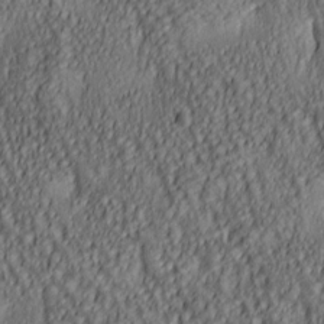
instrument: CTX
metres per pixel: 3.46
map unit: lAa
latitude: 5.7072
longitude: -116.7435
